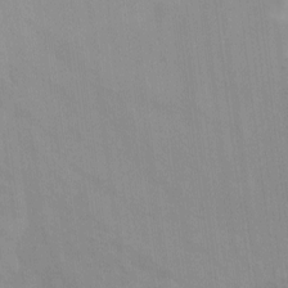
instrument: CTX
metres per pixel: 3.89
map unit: Nhu
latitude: -10.3684
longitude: -75.4238
